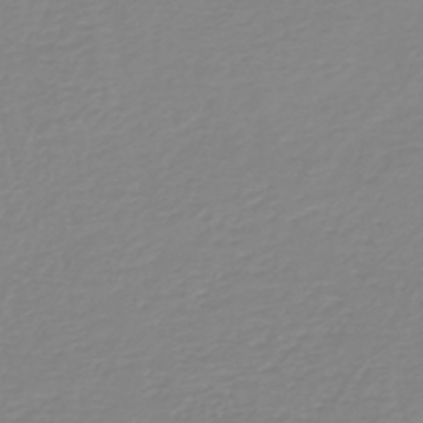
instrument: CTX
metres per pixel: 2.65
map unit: HNb
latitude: -45.1431
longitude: 54.5763
